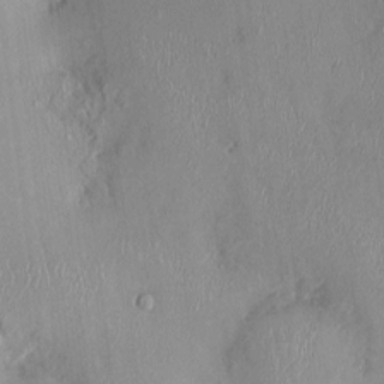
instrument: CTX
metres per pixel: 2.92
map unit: Nhu
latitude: 0.2711
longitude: -14.6491
